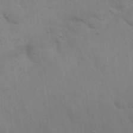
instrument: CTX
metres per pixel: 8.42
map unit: eHh
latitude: 19.4048
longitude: -63.2348
